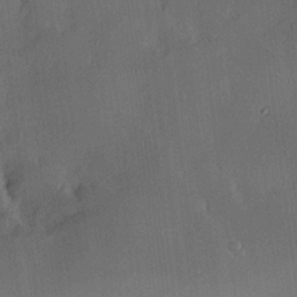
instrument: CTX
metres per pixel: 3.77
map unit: Hve
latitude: 17.8205
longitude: 150.5952
